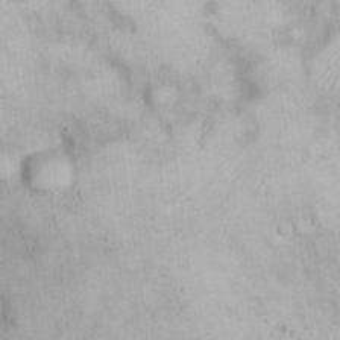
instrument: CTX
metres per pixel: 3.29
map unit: eHh
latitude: 19.3859
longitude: -65.5749
